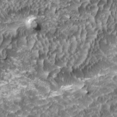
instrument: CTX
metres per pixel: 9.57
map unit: HNhu
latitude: -0.3307
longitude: 1.1432
